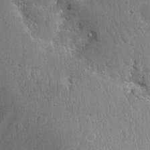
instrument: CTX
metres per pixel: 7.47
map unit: Hto
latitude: 25.8394
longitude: -44.9325
